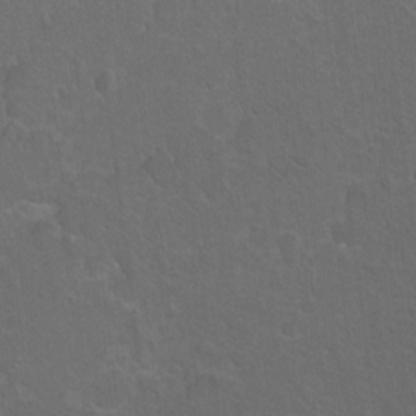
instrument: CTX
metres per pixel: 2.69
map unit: Hto
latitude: 3.8583
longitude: -32.1200
